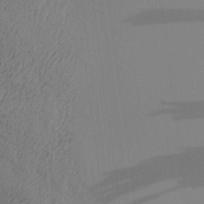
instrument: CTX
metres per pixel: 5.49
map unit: Aa
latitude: 27.2348
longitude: -131.7450
